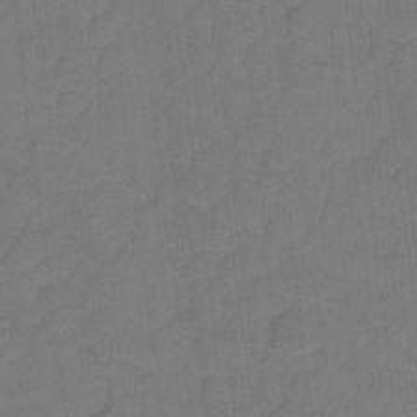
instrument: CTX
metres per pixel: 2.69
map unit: Hto
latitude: 3.6127
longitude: -32.9514
